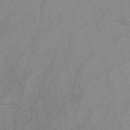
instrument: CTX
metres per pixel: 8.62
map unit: HNb
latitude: -44.6330
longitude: -40.7246
